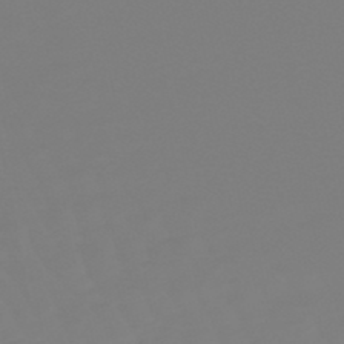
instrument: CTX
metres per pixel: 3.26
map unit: lHb
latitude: -49.4455
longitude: 82.3495
